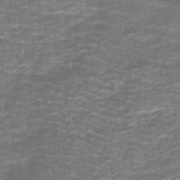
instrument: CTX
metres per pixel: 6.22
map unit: lHb
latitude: -43.9745
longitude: 53.7855
